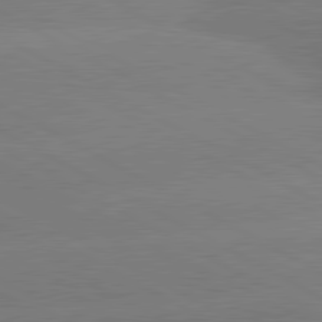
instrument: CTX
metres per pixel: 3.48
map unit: lApd
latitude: 80.8947
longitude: -150.0444
